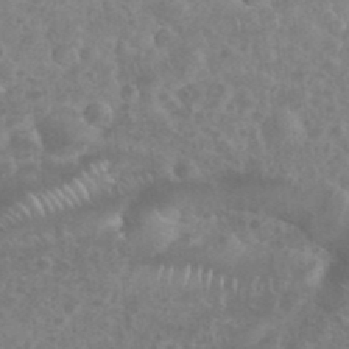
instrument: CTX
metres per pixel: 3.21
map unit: eHh
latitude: 34.8380
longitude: -62.3279
